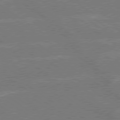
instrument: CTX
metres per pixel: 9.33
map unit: Hpe
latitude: 78.9136
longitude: -130.6869
